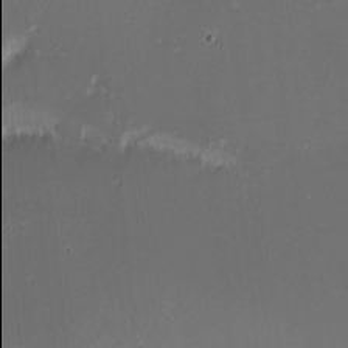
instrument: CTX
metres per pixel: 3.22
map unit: eHh
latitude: -5.1053
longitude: -85.9906
